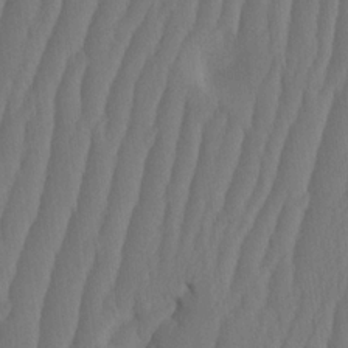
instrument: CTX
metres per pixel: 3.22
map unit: HNhu
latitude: -1.6533
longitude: 14.0283
